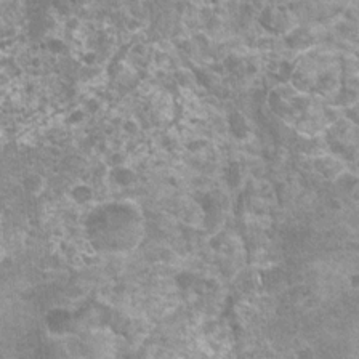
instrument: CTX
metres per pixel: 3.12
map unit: Nhu
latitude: 1.9150
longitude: -17.7071
